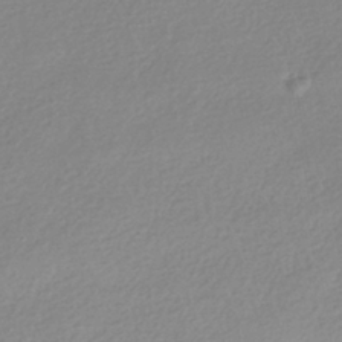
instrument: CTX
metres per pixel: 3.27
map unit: HNhu
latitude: -40.7652
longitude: 94.6329
